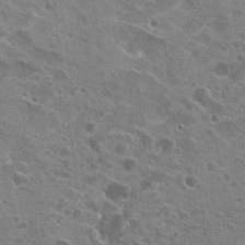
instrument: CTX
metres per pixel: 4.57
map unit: Hto
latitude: 22.8758
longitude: -42.6113
